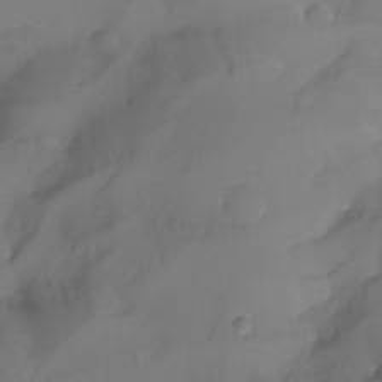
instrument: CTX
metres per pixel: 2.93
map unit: Ht
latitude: -16.5952
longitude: -50.5545
